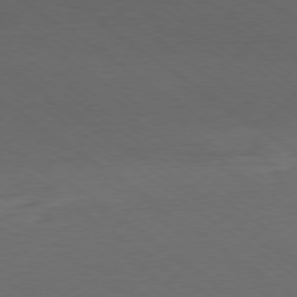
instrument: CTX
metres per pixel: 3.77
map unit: Ap
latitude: -78.7652
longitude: -95.1214
